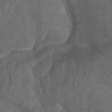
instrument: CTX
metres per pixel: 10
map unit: Ht
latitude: 2.4979
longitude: -19.8205
